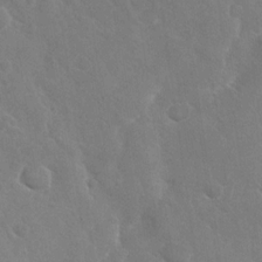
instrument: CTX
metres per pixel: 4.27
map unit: Nhu
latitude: -29.5966
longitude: -62.1578
